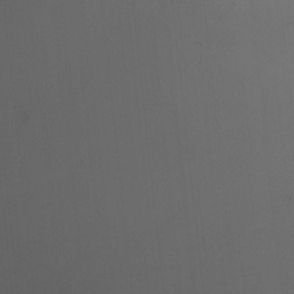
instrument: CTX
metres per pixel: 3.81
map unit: Nhu
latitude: -5.3320
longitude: -90.9325
